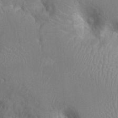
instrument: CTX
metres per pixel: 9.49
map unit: Nhu
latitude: -14.7464
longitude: -25.5371
